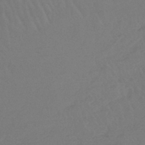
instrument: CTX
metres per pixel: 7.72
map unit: lHb
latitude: -45.3699
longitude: 69.5210
